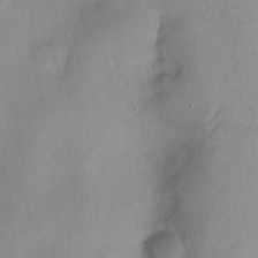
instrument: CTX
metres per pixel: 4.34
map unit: Nhu
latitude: -14.0661
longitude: -40.4223
